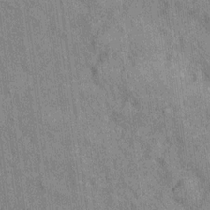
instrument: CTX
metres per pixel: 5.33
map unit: Hto
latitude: 14.5735
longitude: -33.8205
